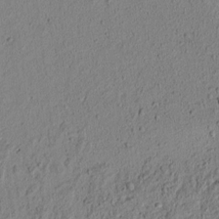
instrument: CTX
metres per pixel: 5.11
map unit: lAvf
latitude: 5.8583
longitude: 167.1431
